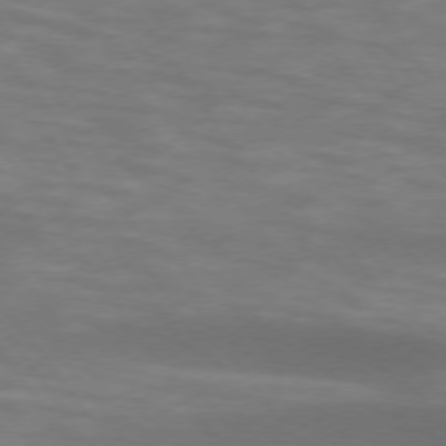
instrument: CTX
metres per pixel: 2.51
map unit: lApd
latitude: 74.4412
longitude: -54.7813
